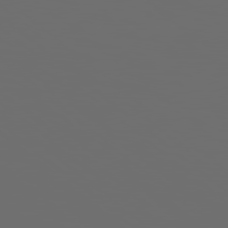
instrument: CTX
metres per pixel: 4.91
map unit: Hpe
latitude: 78.8569
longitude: 176.3306
